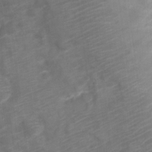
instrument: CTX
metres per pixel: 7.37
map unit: Nve
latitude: -20.1416
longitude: 107.8045
